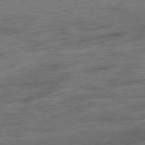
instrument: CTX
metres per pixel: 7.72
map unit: Ap
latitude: -79.4265
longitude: -63.6127
